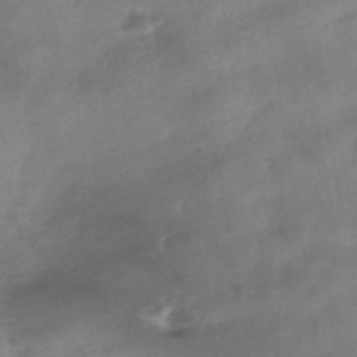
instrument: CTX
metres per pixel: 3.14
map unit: HNhu
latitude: -40.9353
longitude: 99.1053
